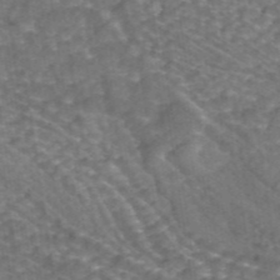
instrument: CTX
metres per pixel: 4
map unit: ANa
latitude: 44.2711
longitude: 25.8422
